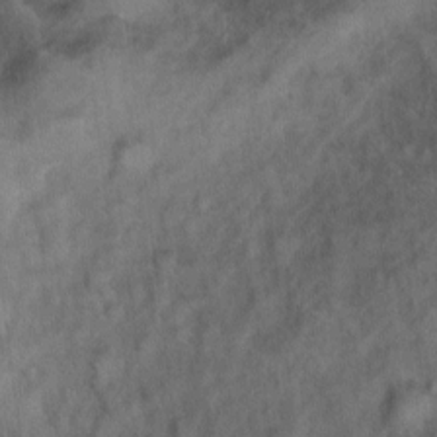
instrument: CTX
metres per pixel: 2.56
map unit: Ht
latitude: 5.9528
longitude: -37.1403
